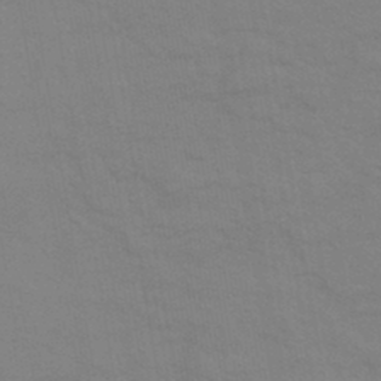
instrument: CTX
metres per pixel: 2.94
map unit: eHb
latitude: -44.1984
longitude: 86.4818
